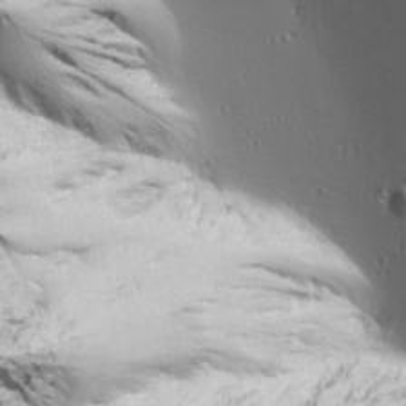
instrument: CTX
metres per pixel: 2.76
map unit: Ave
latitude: 22.1011
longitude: -137.4238
